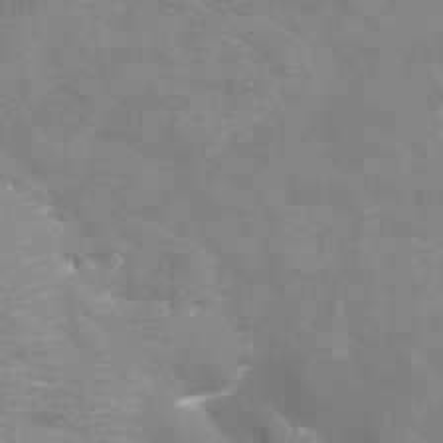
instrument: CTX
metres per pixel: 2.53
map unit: Nhu
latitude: -8.8408
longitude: -72.2334
